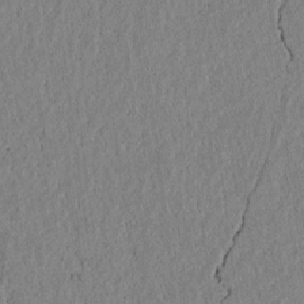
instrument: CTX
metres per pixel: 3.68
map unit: lAvf
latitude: 7.2537
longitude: 163.8611
